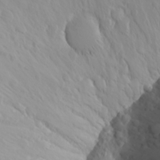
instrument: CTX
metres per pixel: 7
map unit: Aa
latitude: 24.5923
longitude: -146.1389
